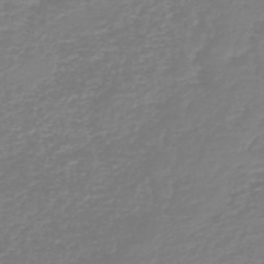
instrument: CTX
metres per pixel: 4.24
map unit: HNb
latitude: -46.6140
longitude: 52.5762
